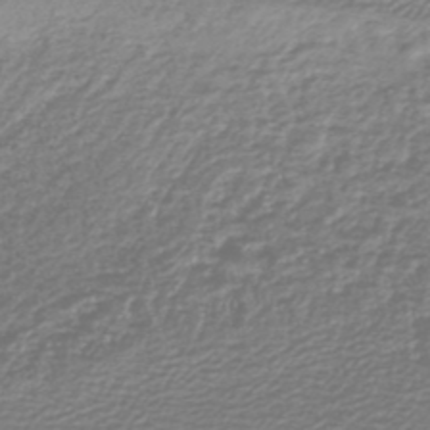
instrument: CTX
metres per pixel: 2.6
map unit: lHb
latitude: -45.2565
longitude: 61.4454
